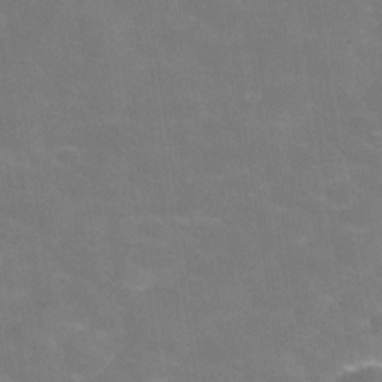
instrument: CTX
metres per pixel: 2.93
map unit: Hve
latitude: -31.0486
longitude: 95.1620
